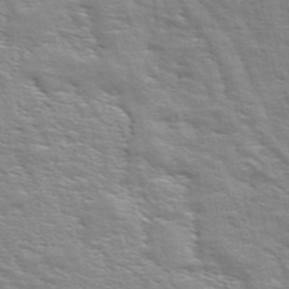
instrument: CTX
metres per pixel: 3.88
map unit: ANa
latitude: 49.8394
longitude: -75.2348
